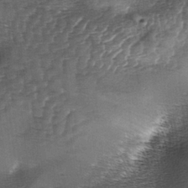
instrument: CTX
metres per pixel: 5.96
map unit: lAa
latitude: -4.9541
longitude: -128.1767
